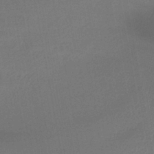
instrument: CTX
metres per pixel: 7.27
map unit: lHb
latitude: -42.6140
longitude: 74.1795
